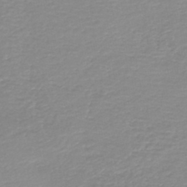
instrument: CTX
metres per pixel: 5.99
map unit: HNb
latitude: -44.7463
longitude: 54.1606
